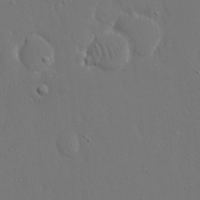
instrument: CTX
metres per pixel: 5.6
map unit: eHh
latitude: 15.8395
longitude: -71.6316
